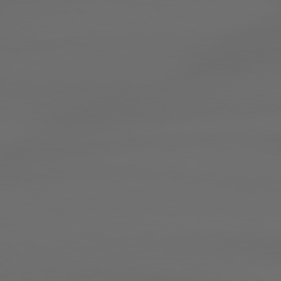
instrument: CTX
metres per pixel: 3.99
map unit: Hpe
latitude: 78.9325
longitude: -135.3859
